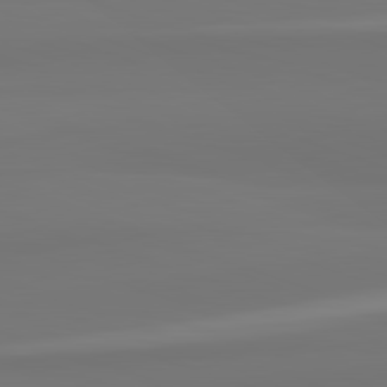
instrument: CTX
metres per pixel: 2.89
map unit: lApd
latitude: 82.5545
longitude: 158.6329
